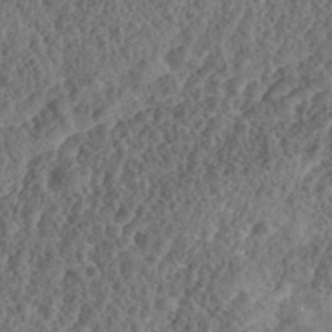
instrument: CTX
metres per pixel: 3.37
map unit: Nhe
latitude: -42.1227
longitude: -111.4427
